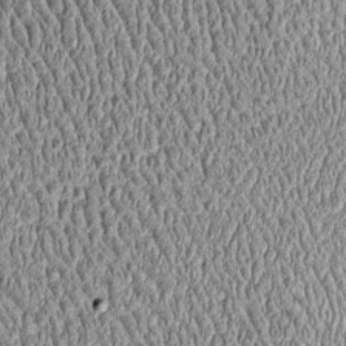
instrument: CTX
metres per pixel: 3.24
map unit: Htu
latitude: -4.1983
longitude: 157.6533
